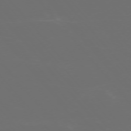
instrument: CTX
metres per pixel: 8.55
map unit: Ap
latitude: -75.3321
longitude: -76.7246
